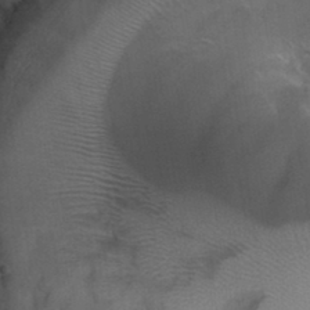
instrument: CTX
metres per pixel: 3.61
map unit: Nhu
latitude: 31.1592
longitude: -54.1200
